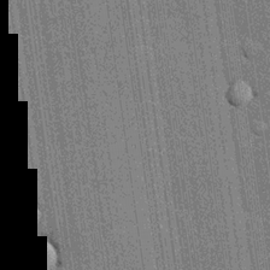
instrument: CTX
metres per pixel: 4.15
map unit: lHvf
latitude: 19.8961
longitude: 142.9163
